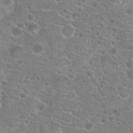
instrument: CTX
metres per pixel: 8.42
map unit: Hto
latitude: 20.9703
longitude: -40.9324
